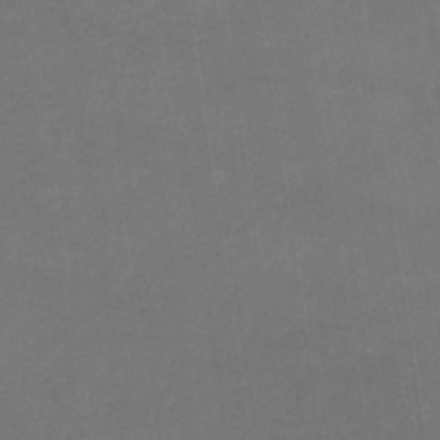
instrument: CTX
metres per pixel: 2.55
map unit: lHb
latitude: -34.6141
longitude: 64.6897
